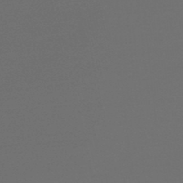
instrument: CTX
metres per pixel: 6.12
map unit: lHb
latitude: -47.6533
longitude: 65.4077
